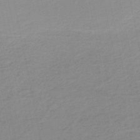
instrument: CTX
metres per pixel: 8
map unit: HNb
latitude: -51.1998
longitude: -50.5734
